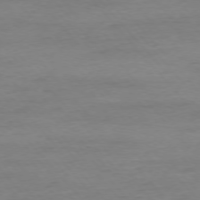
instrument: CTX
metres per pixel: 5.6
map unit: Ap
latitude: -76.5196
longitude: -83.8205
